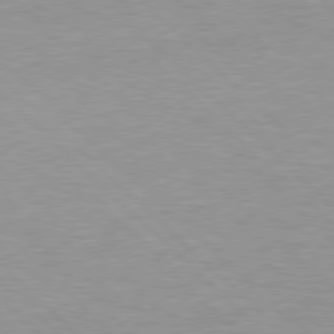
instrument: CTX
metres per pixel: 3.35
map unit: Hpe
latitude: 77.4615
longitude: -156.6112
